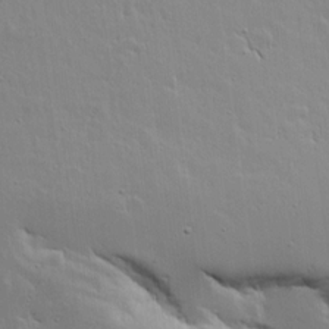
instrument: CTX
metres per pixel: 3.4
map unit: lAvf
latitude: 15.8773
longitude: -125.4426
